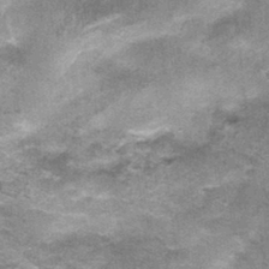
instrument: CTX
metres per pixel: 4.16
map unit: Nhu
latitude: 0.1388
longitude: -16.9891
